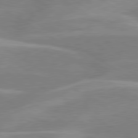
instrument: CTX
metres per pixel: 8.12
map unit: lApd
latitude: 80.1956
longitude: -122.9892
